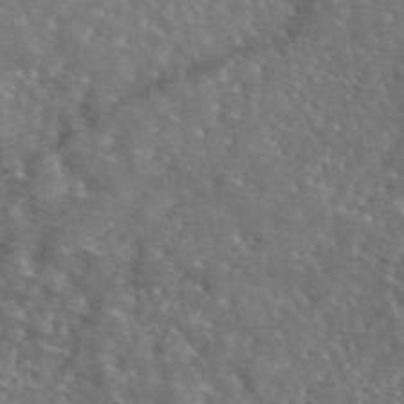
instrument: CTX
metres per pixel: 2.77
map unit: eAb
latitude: 45.0836
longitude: 113.8989
